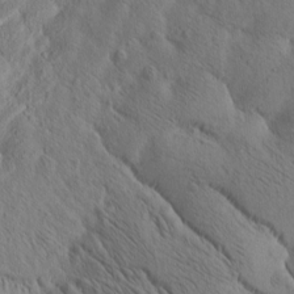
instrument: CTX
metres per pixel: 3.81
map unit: Htu
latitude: -3.2942
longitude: 170.5385
